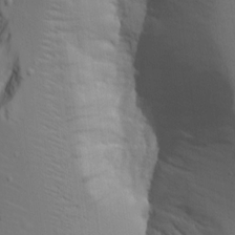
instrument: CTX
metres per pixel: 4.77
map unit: Aa
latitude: 17.2348
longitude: -124.8946
